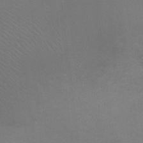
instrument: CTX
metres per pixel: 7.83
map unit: Ht
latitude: 1.7449
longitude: -25.8016
